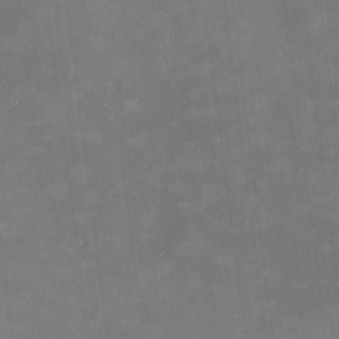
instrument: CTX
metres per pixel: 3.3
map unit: HNhu
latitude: 6.7057
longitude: 8.7652
